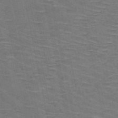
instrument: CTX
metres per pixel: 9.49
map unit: HNb
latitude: -53.4832
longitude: -45.2159
